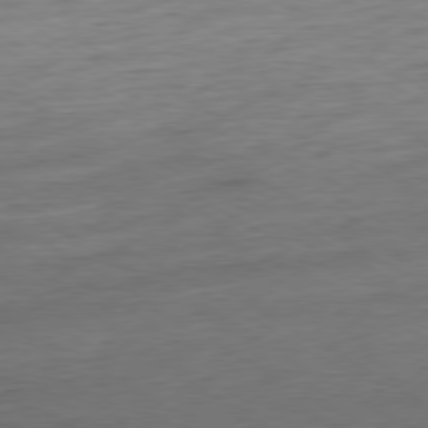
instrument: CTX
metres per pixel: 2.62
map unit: Ap
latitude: -80.4251
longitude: -67.7449
